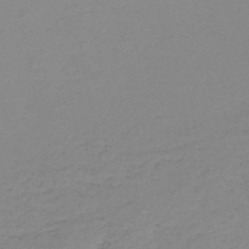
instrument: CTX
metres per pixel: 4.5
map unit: HNb
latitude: -51.2376
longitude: -52.7058
